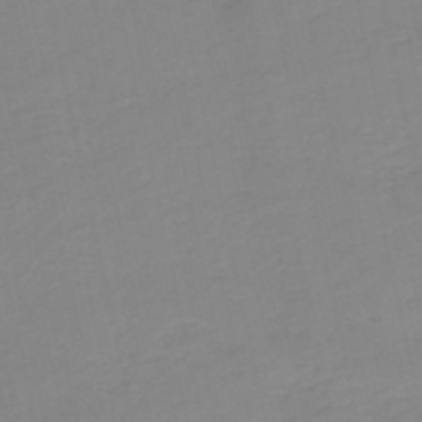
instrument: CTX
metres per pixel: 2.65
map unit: eHh
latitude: -52.2928
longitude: -24.5923
